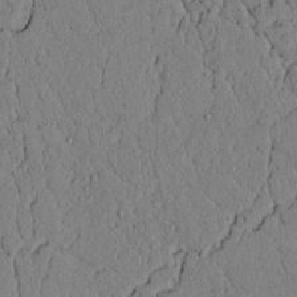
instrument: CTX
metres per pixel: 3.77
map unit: lAvf
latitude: 5.1025
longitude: 166.8030
